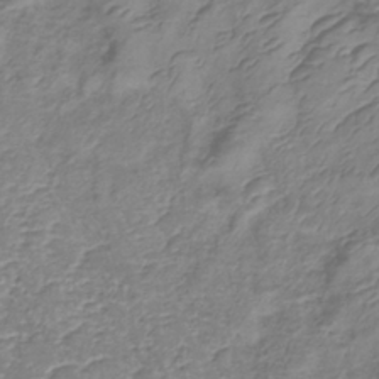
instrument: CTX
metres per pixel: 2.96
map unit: lHb
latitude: -36.2928
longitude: 73.0108
